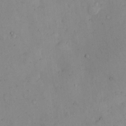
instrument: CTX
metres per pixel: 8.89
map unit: eHh
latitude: 11.7072
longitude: -62.1578
